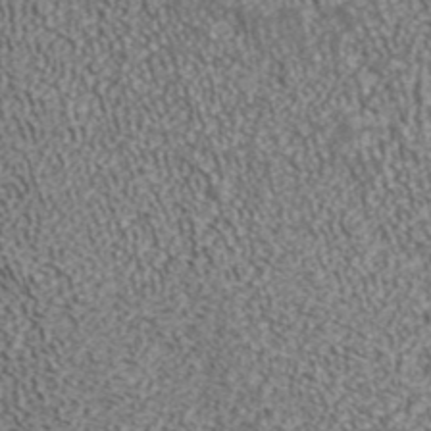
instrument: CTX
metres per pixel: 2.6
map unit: ANa
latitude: 41.2725
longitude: 26.4817
